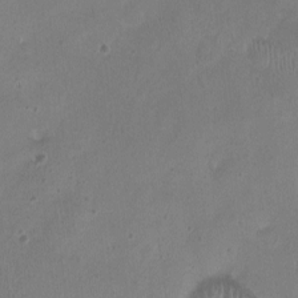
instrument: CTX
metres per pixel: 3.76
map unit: HNhu
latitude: -3.3320
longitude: -3.1970
